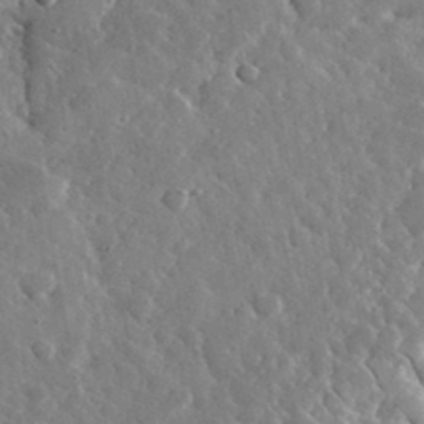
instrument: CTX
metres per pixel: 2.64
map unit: lHvf
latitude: 34.5923
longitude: -87.1025
